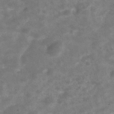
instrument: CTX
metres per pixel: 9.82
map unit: Hve
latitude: -30.3684
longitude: 92.6896
